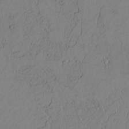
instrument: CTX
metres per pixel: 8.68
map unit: Htu
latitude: -3.7099
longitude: 170.1795
